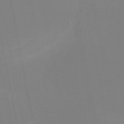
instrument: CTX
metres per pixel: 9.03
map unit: HNb
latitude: -50.8975
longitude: -53.1781
